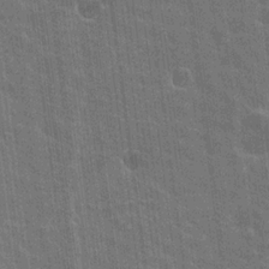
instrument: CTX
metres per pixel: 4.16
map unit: Nhu
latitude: 18.7435
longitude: -30.6680
